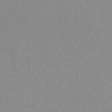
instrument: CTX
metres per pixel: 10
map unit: ANa
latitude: 35.6882
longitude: 14.4818
